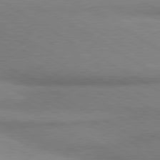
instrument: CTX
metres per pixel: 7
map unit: lApd
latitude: 80.3278
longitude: 166.4251
